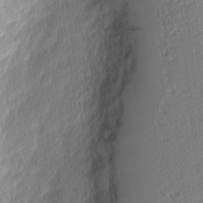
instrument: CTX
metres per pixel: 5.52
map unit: Nhu
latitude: 2.8758
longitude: -76.3845
